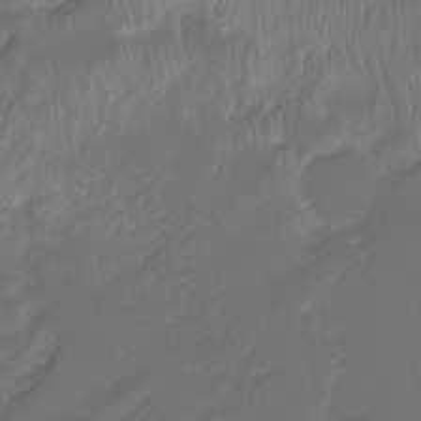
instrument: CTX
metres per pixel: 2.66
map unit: Ht
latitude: -8.1984
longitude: -39.4615
